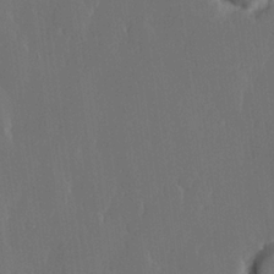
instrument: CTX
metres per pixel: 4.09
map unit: Hve
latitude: 22.5357
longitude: 146.7085
